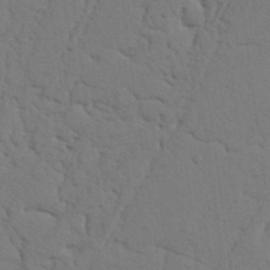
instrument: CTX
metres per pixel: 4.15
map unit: Nhu
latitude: 19.8205
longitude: -76.4412
